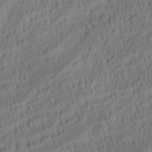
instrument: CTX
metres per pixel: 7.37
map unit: Aa
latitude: 27.6127
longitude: -137.4427
